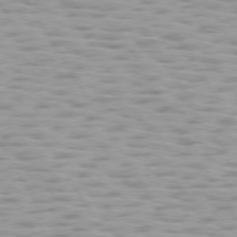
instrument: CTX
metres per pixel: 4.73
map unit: lApd
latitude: 75.1781
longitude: -50.3467
